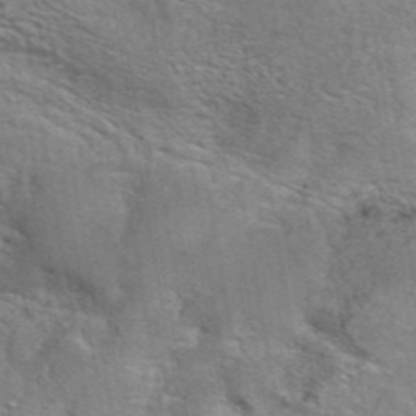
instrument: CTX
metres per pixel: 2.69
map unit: eAb
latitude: 43.0270
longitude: 106.2740
